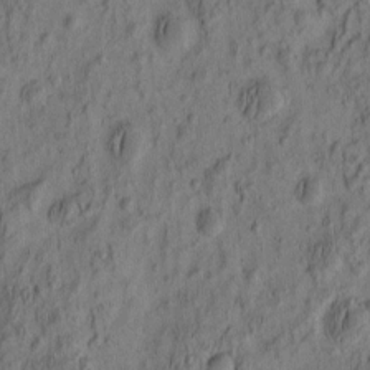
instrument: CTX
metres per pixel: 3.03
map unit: eHh
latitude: -2.6329
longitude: 17.5399
